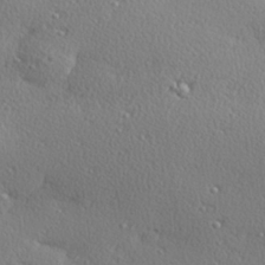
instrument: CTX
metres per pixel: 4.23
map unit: Hve
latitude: 27.2915
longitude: -93.0080
